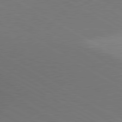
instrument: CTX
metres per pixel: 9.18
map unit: lApd
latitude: 80.2333
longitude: 128.0283
